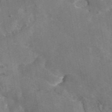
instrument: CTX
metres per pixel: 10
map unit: eAb
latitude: 45.7072
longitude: 116.6140
